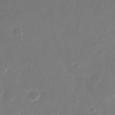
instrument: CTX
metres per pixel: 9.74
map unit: Nhu
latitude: -29.3888
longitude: -70.8569
